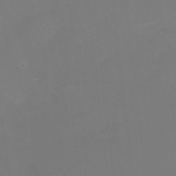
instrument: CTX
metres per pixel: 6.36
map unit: Nhu
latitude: -15.7289
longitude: -56.5167
